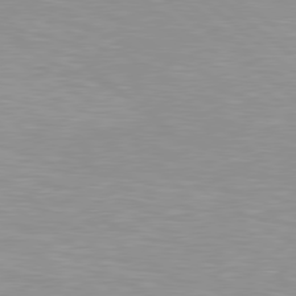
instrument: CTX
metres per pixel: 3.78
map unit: lApd
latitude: 79.1781
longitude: -177.9339
